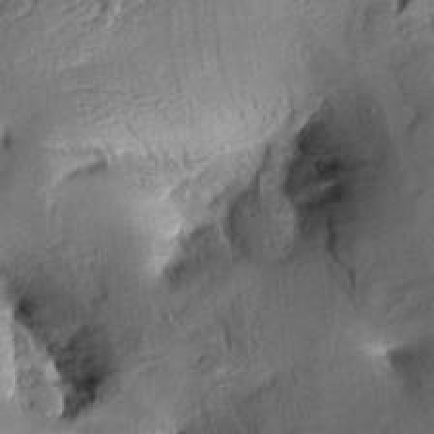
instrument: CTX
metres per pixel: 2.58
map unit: Aa
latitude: 9.8206
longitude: -142.8002
